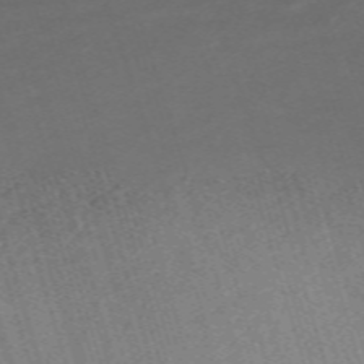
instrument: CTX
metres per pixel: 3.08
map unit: eHh
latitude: -62.6896
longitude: 51.5777
